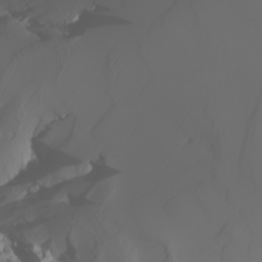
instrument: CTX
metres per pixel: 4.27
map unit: Nhu
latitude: -5.6344
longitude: -93.3670
